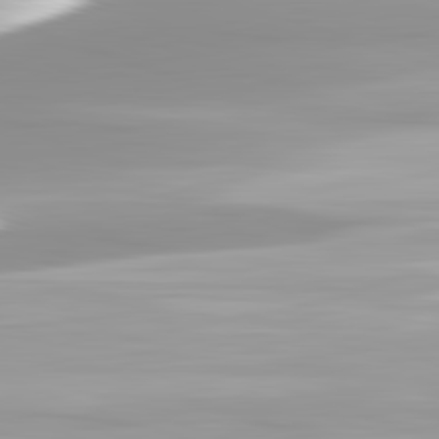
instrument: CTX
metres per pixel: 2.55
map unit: lApd
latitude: 82.7435
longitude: -139.2726
